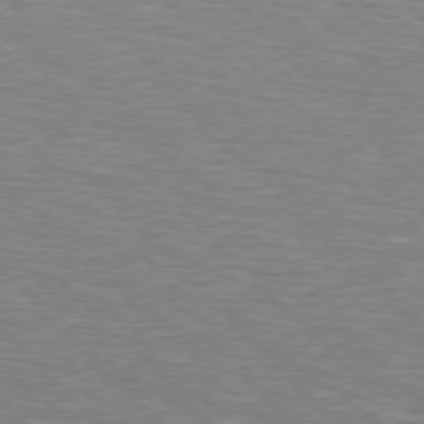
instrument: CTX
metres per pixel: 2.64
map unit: Hpe
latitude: 76.7813
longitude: -151.3292
